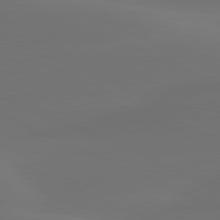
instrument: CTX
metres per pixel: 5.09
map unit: lApd
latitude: 80.4034
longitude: -83.4993
